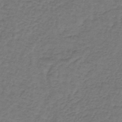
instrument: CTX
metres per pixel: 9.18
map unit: lHb
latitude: -42.9352
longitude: 62.0850
